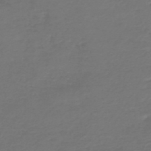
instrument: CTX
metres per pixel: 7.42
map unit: HNb
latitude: -47.5399
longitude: 53.2565
